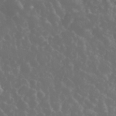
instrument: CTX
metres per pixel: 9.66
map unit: eHh
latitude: 33.7261
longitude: -59.7450
